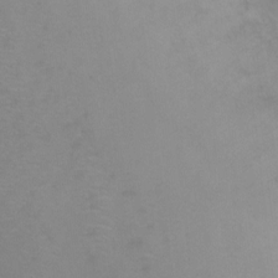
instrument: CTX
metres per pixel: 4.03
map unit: Ht
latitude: 1.2159
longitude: -35.4993
